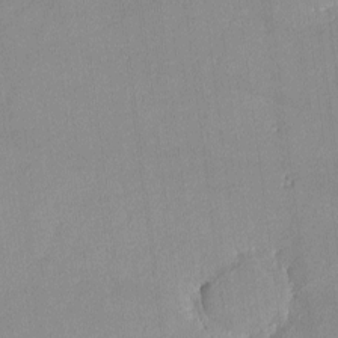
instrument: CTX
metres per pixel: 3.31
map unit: lHvf
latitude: -13.1431
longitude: -102.8002
